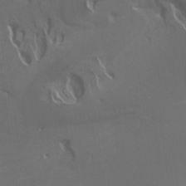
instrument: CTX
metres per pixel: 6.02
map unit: Aa
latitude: 17.6127
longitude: -143.7261
